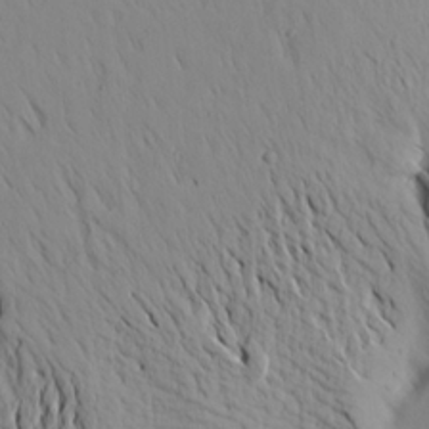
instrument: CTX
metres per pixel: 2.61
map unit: Aa
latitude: 19.1781
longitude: -147.8395
